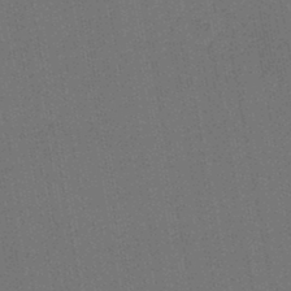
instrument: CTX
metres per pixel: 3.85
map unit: lHb
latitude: -43.9556
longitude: 63.3509
